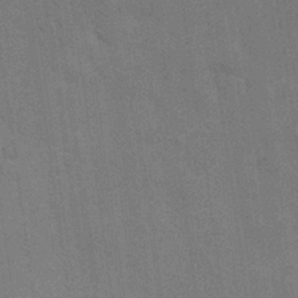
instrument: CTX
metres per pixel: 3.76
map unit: Nhu
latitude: 27.9339
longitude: -64.2522
